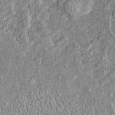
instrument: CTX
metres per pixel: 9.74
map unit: Htu
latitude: -5.2565
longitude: 157.2565
